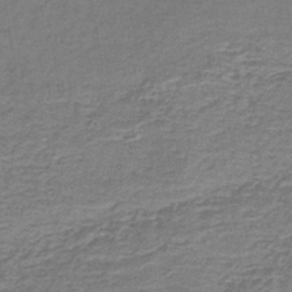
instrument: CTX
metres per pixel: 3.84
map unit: lHb
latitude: -38.9164
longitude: 60.0850
